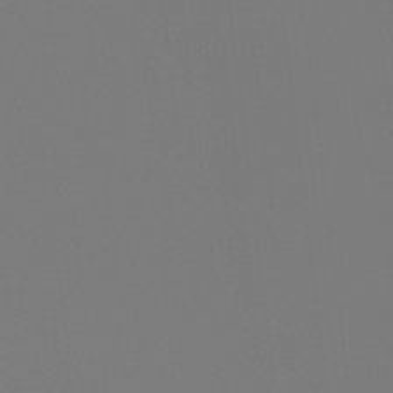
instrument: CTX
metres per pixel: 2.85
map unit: Ht
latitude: -4.6329
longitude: -60.9513
